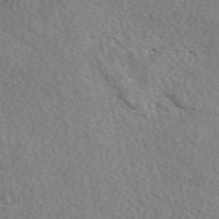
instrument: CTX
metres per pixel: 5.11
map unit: eAb
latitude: 49.8583
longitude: 111.5777
